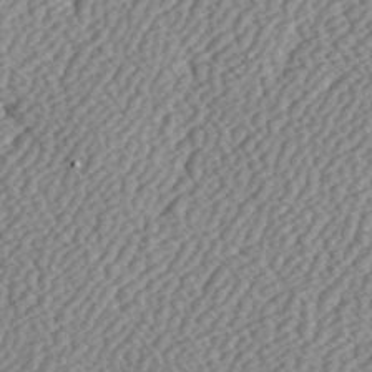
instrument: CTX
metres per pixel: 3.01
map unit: Hve
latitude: 3.4615
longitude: -123.8583
